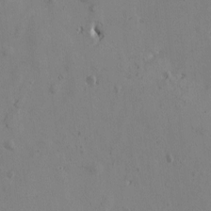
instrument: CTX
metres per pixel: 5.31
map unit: Htu
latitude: -1.5211
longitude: -176.9891
